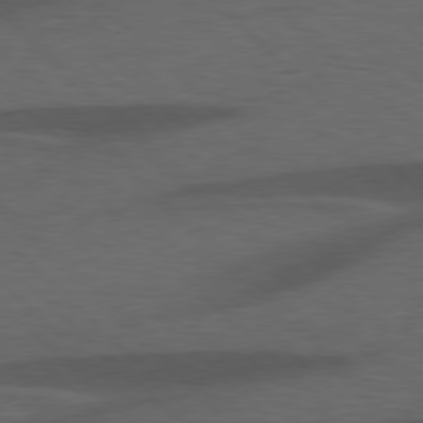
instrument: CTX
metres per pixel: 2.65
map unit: lApd
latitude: 77.8394
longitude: -60.0633
